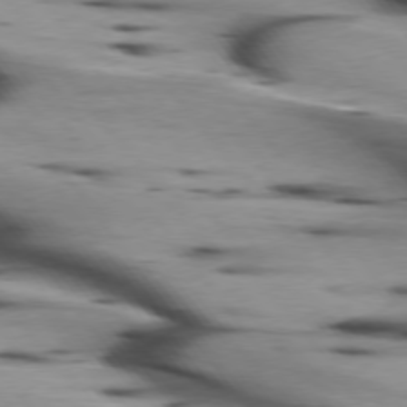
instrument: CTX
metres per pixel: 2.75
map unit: lApd
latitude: 75.6883
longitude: -65.0080
